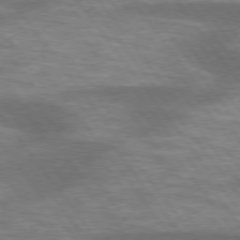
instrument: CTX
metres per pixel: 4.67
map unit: lApd
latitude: 75.4238
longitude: -57.2725
